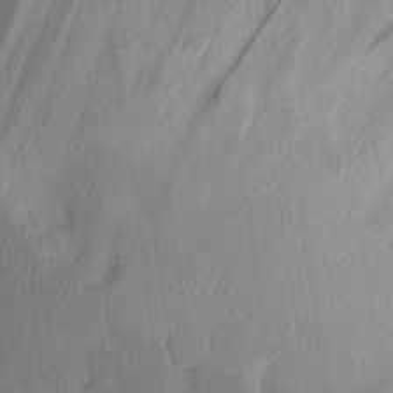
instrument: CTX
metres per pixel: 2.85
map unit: eHh
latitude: 28.0444
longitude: -79.6316
